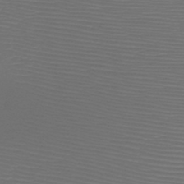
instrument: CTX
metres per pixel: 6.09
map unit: HNb
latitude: -47.7288
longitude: -41.6693
